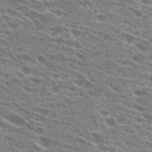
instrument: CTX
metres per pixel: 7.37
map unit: Hto
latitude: 24.6490
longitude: -42.4412
